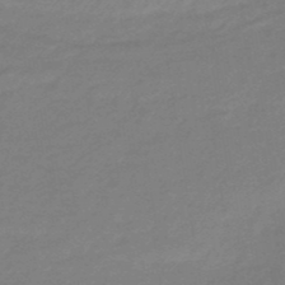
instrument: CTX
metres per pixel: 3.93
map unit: eHb
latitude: -45.6344
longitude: 89.5399
